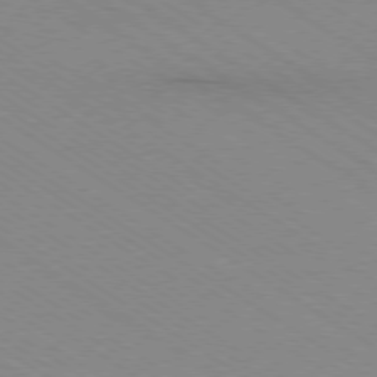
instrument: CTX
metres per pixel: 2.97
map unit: Ap
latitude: -78.7274
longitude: -84.4601
